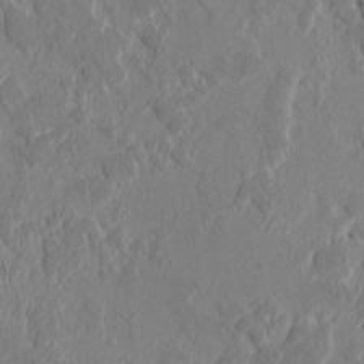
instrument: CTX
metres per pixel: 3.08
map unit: HNhu
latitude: 6.7624
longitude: -3.8016
